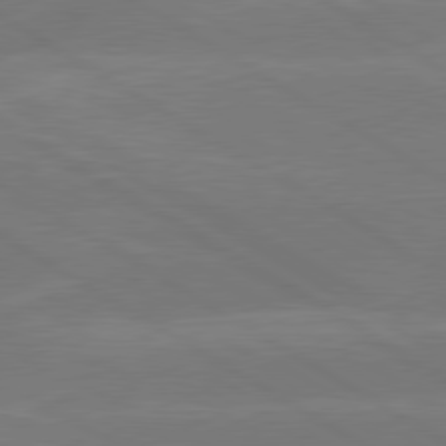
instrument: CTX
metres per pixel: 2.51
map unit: lApd
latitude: 79.6883
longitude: -143.9717
